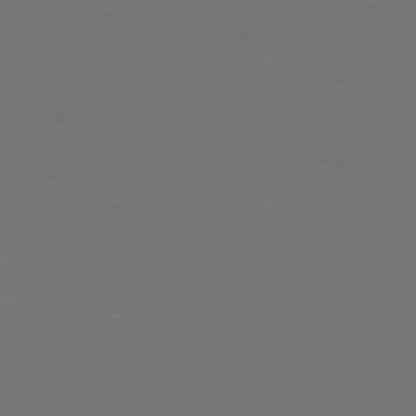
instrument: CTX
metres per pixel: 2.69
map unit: Hpe
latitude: 74.2712
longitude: -125.4993
